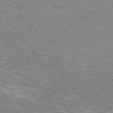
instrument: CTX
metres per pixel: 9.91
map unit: Hpe
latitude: 75.4426
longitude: -142.6680
